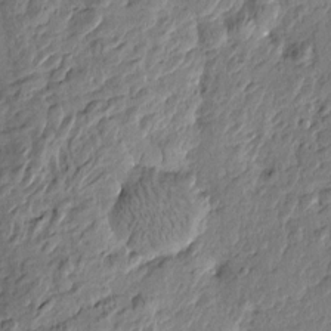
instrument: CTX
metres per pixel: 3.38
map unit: Htu
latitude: -1.9367
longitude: -179.4616
